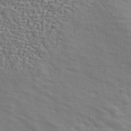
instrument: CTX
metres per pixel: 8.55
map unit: ANa
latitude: 43.1403
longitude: 48.1984
